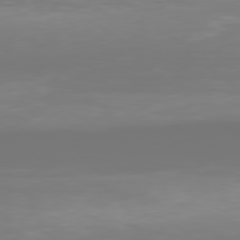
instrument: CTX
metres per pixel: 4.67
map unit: Hpe
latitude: 77.5182
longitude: -134.7435
